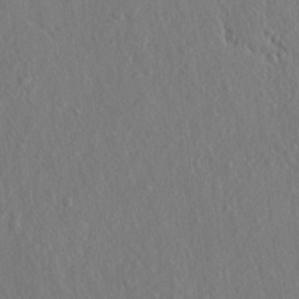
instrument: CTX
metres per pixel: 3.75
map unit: lAvf
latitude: 7.6694
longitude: 166.8408
